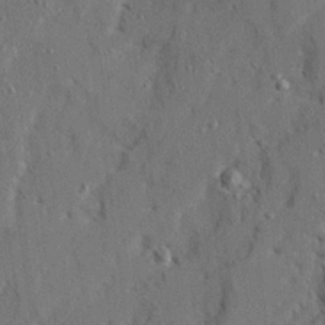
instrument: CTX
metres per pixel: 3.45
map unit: Ave
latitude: 22.5546
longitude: -130.8380
